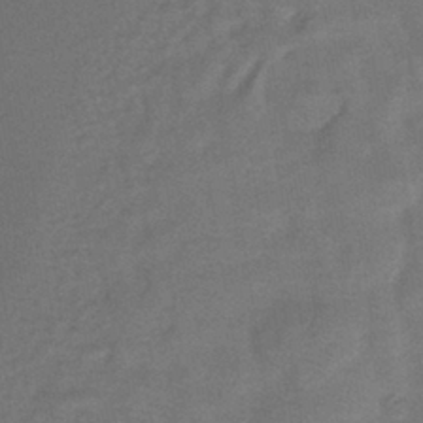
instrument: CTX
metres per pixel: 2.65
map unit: HNhu
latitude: -41.1053
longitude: 92.1606
